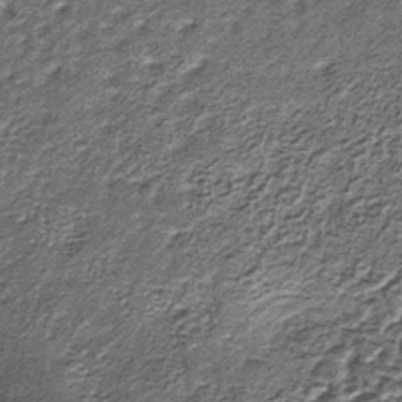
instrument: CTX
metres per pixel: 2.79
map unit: lHb
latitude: -39.1998
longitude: 64.0850
